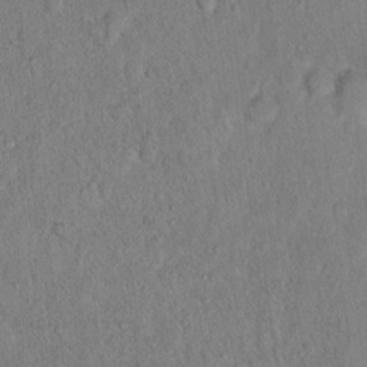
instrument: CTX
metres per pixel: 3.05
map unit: Hto
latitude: 13.7639
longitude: -37.3293
